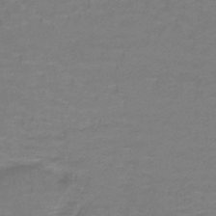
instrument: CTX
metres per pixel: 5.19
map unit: lHb
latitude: -42.3873
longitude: 56.7274
